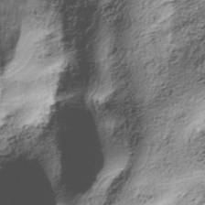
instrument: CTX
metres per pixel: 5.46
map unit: Nhe
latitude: -38.3495
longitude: -148.0822
